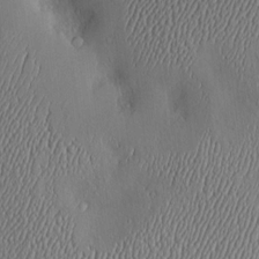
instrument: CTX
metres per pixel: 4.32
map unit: Hve
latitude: -11.0487
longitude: 173.6911
